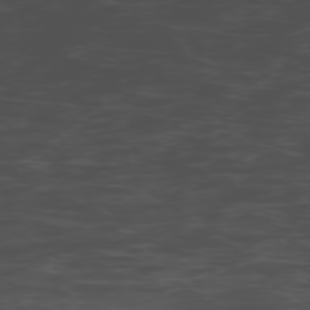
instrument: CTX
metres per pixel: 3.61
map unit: Ap
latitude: -76.6330
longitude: -66.5734
